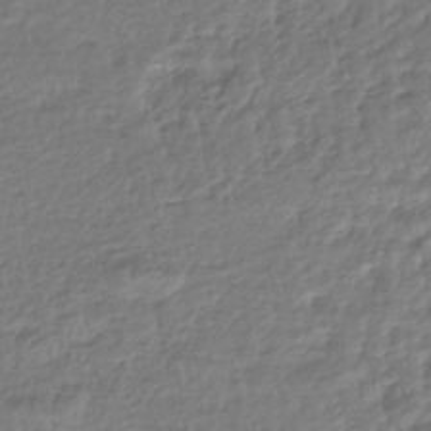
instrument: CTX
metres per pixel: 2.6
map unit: HNhu
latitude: -46.1417
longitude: 103.7100
